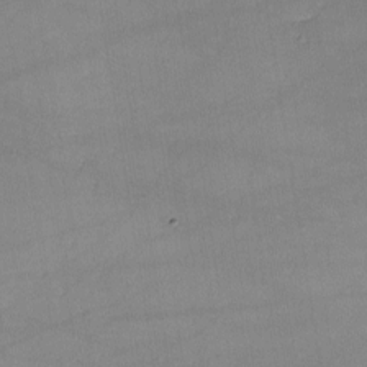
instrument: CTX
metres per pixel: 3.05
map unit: lHvf
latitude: -10.8786
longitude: -101.5749
